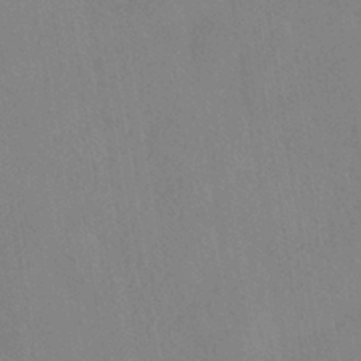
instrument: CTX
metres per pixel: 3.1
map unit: HNhu
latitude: -40.5007
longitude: 97.1620
